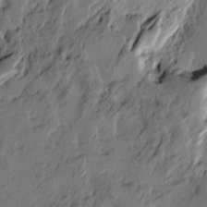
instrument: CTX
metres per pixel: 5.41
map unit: Htu
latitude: -3.8989
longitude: -177.3859
